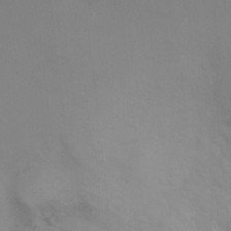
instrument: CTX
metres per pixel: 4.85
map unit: Ht
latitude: -1.9367
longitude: -33.4615
